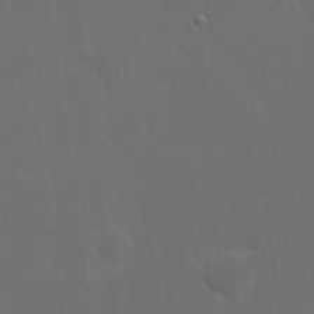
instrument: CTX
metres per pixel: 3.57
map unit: eHh
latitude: 18.9324
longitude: -66.3089
